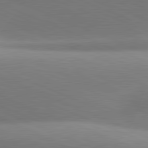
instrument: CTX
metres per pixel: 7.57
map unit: lApd
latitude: 81.4048
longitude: 135.8233
